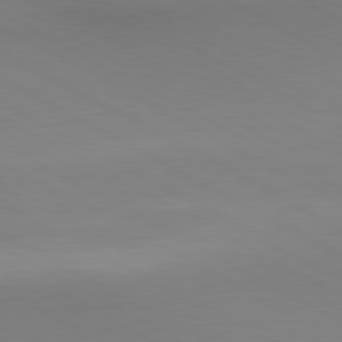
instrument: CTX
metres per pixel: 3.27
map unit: lApd
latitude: 80.4979
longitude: 139.2754
